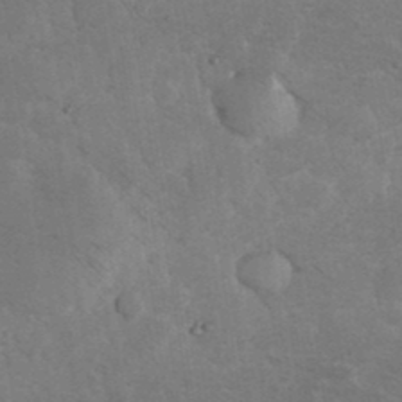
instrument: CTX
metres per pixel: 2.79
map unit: eHh
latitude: 36.2334
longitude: -67.8394
